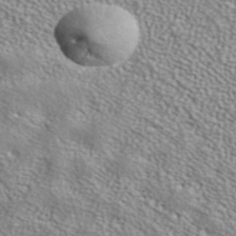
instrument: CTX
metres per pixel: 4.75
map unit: ANa
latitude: 37.6505
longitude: 24.3873
